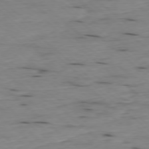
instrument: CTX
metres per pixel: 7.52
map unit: Ap
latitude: -78.1605
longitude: -89.9151
